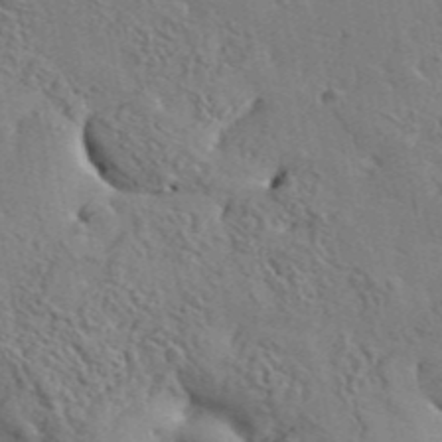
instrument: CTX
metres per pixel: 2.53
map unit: Aa
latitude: 34.1766
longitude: -134.0255
